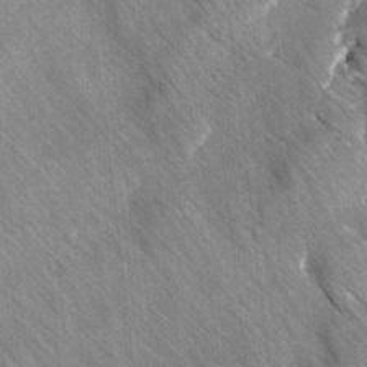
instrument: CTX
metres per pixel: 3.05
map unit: Ave
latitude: 8.2901
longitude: -104.8380
